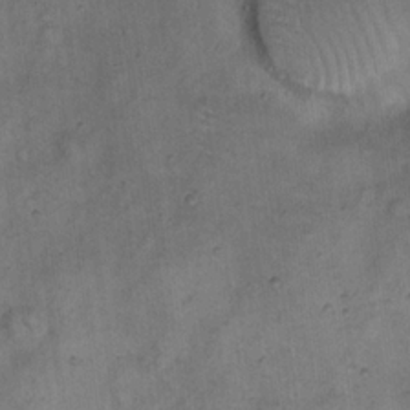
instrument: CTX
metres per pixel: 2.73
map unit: eHh
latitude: 20.6869
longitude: -61.0080
